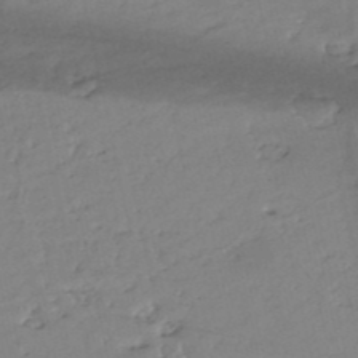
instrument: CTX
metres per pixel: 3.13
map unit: eHh
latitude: -51.8233
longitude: -24.1577
